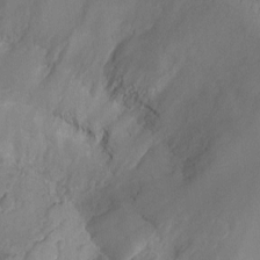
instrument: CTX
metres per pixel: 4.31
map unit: Ht
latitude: -2.6707
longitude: -19.9339
